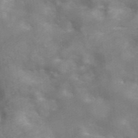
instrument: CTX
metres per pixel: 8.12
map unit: ANa
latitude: 46.0444
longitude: 26.7463
